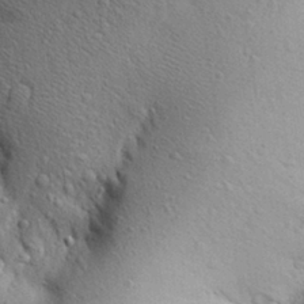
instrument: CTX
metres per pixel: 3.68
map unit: Aa
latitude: 28.0444
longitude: -148.5735
